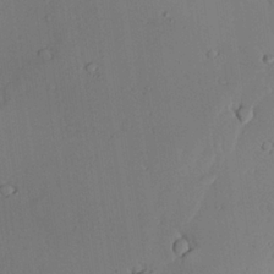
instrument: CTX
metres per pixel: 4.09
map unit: lAvf
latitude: 24.4978
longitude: -111.0837
